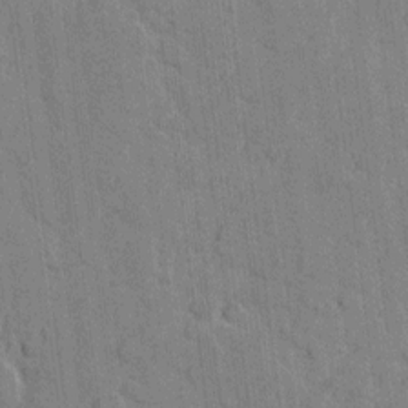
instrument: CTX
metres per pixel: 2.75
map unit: eHh
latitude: 8.4601
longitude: -66.1199
